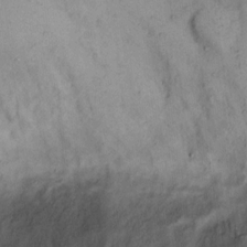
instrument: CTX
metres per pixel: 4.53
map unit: eHh
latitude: 10.8002
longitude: -62.4412
